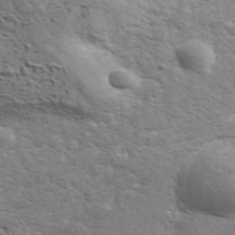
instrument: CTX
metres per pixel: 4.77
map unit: ANa
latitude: 43.0647
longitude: 48.4818
